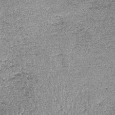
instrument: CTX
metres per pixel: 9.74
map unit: lHb
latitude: -39.1242
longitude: 67.1998
